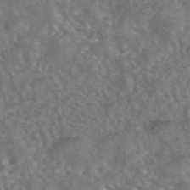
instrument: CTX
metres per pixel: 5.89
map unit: eAb
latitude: 43.4993
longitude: 108.0472
